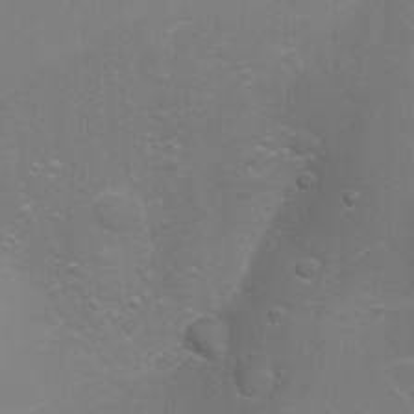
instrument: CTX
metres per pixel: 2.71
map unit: Nhu
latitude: -4.8408
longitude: -75.1025
